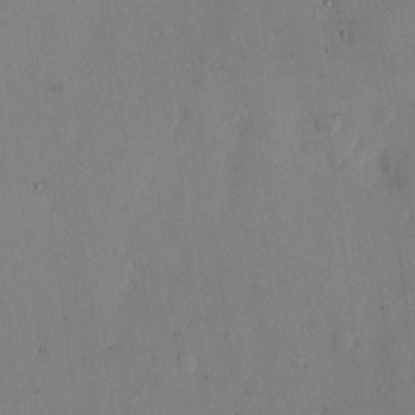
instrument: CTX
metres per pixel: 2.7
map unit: eHh
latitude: 12.6491
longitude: -62.1011
